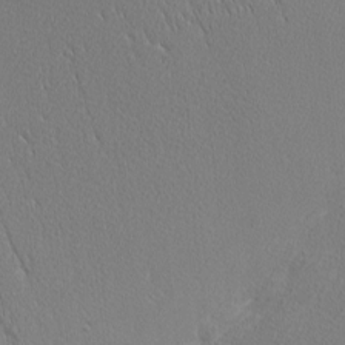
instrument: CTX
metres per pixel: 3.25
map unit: Nhu
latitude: 0.7813
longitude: -78.3656
